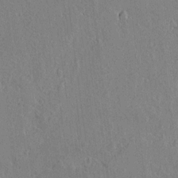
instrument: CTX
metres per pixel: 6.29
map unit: lAvf
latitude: 14.6491
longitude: -125.6316
